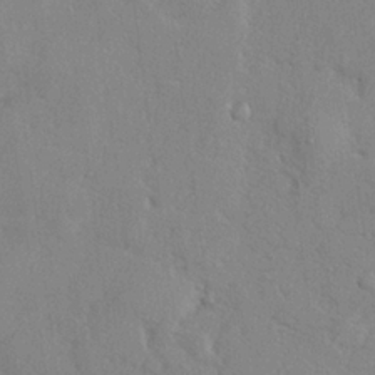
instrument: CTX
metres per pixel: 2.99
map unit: lHvf
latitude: 24.5545
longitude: 143.2753
